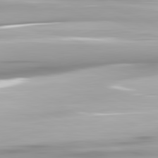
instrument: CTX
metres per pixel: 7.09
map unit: lApd
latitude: 81.8205
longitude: -147.2537
